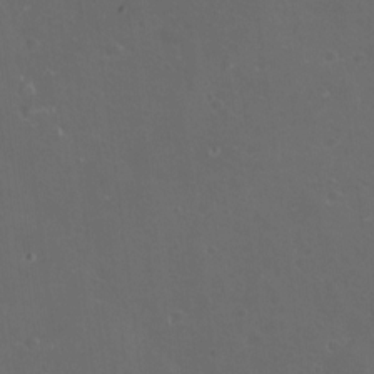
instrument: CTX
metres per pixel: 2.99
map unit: eHh
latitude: -11.8422
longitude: -61.5560
